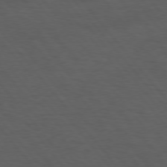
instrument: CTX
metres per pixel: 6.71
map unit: Hpe
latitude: 75.1970
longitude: -145.9717
